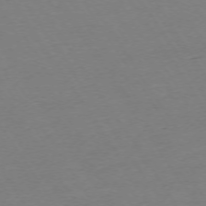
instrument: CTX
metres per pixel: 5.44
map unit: Ap
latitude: -73.6722
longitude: -85.8395
